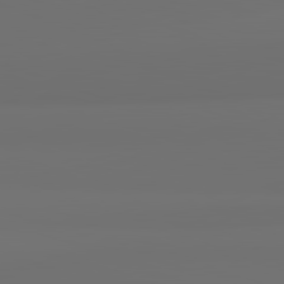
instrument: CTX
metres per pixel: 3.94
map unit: lApd
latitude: 82.3089
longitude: 163.7477
